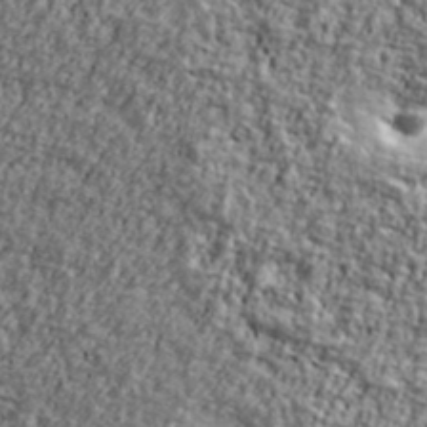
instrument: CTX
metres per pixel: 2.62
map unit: Ave
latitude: 42.0822
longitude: -111.2915
